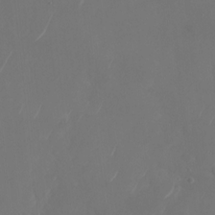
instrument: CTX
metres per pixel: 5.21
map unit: Nhu
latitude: -28.5007
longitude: -70.1956
